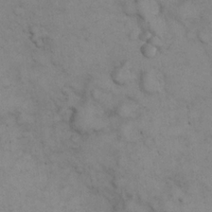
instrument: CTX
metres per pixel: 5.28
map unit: eHh
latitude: 21.8206
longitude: -59.7450
